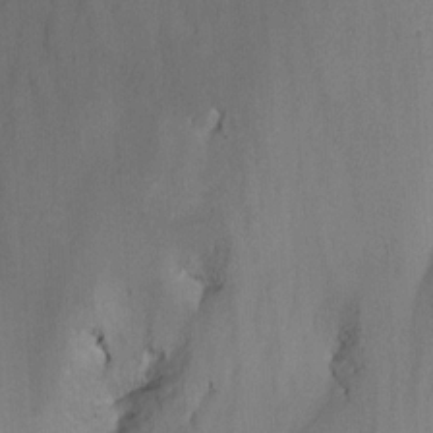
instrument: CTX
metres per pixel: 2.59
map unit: Nhu
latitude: -14.6708
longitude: -57.5560
